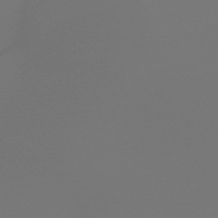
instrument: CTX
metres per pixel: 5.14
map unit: HNb
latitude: -49.4077
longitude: -51.5371
